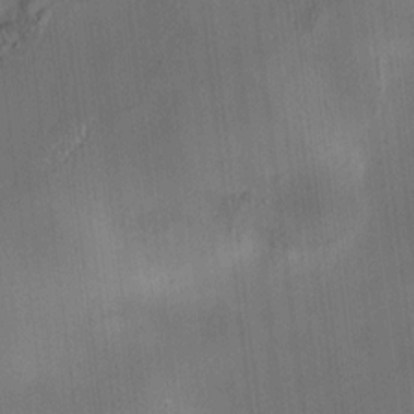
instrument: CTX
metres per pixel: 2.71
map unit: HNhu
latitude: 10.4412
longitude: 9.9745
